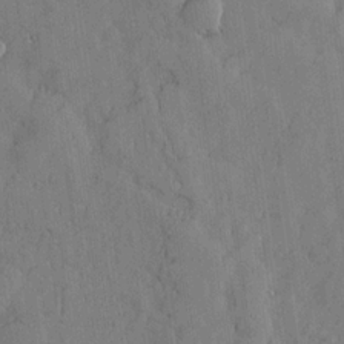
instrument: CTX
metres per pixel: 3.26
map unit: lHvf
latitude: 17.7072
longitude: -112.9703
